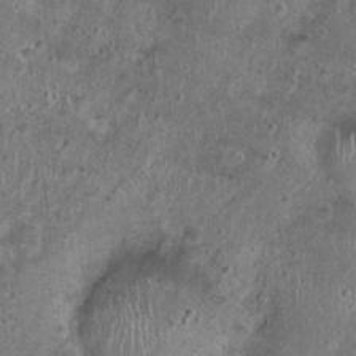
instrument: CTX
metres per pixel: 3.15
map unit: Nhu
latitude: 1.1025
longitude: -16.0255
